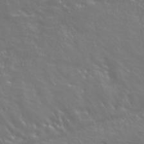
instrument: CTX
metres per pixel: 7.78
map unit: eHh
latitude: 42.9325
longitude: -90.8758
